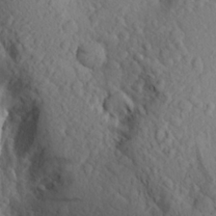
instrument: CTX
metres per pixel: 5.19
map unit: Aa
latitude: 24.5356
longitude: -146.7813
